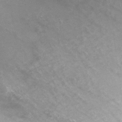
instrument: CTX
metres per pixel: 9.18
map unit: Nhu
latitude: 2.4790
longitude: -17.4804
